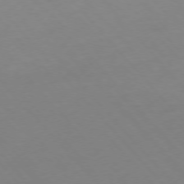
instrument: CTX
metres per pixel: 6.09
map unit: Hpe
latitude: -76.3495
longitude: -19.5560
